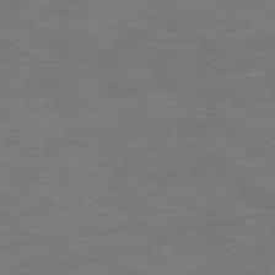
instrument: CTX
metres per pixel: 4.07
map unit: lApd
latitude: 80.2522
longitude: 119.3132
